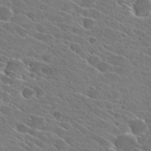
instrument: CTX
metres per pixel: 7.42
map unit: Hto
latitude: 27.1214
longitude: -42.5735
